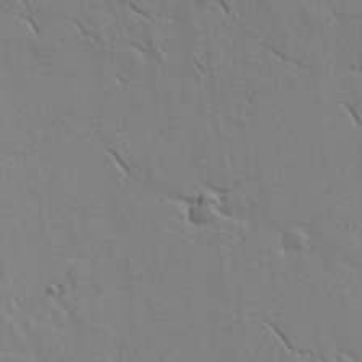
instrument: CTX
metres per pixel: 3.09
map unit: lAvf
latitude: 15.8962
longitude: -125.2348
